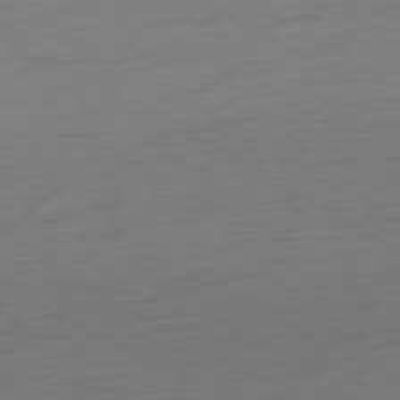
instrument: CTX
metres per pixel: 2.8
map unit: Ap
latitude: -79.8044
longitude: -63.8206
